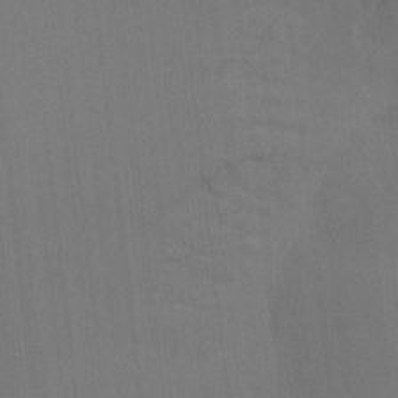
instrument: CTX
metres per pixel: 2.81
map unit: Nhu
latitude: -5.6722
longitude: -91.0836
